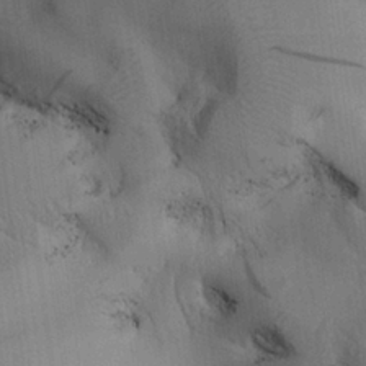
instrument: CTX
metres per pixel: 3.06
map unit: Aa
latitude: 26.5924
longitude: -137.8206
